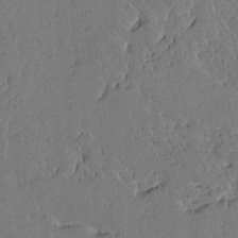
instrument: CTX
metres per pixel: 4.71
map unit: Aa
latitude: 12.6869
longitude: -127.2915
